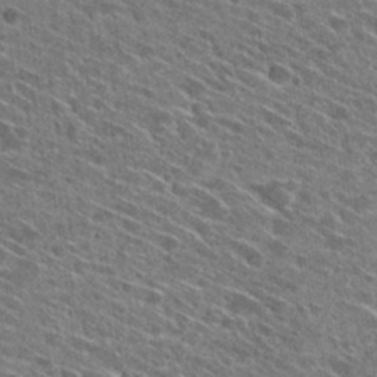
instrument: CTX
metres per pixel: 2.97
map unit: Hto
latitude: 28.3467
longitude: -45.1025
